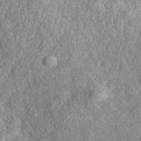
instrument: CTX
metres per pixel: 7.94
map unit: eAb
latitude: 39.1781
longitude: 108.5574
